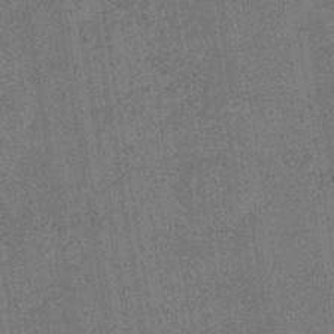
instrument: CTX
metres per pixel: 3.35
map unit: eHb
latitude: -35.4454
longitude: 81.0676
